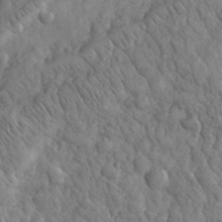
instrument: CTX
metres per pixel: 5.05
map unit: eHh
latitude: 32.8002
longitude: -68.4601
